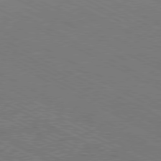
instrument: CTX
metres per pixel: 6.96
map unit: Hpe
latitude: -81.1242
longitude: 21.3887
